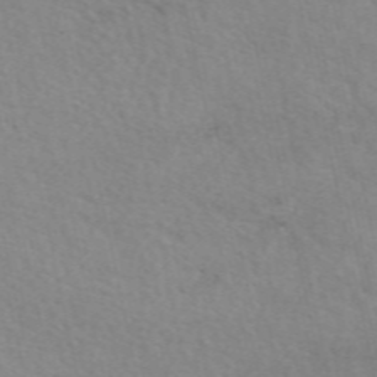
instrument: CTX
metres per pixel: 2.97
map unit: eAb
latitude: 51.1025
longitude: 107.1620
